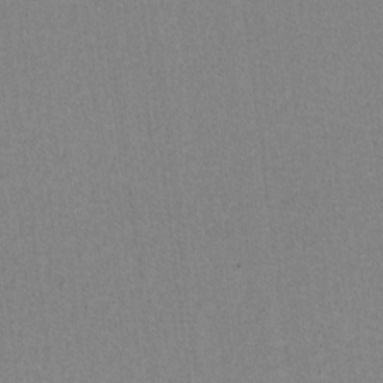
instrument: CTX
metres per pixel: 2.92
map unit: lAvf
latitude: -6.8030
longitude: -114.4412
